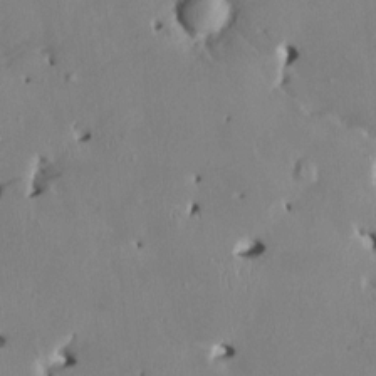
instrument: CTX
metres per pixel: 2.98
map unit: HNhu
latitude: 2.7813
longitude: -4.8947
